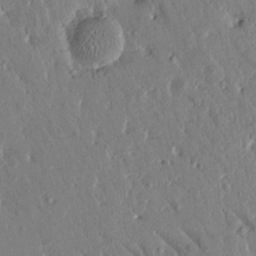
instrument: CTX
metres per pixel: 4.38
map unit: Htu
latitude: -1.7478
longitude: 175.1998
